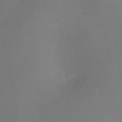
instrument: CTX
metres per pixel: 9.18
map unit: HNhu
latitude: 7.7450
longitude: 10.0472
